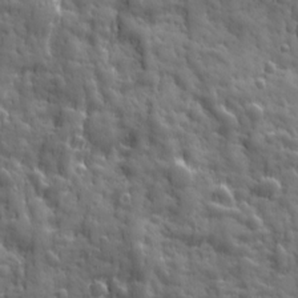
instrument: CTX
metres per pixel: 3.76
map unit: Ave
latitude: 19.0458
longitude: -132.4034
